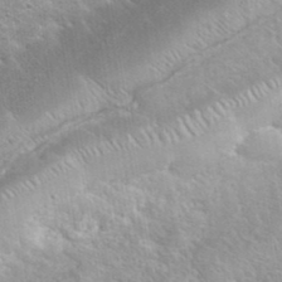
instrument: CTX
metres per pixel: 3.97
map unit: eHh
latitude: 37.9717
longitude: -61.5749
